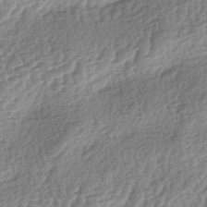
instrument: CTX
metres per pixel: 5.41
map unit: lAa
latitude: -3.2375
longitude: -127.6694
